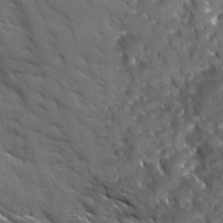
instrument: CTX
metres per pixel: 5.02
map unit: Ave
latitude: 15.8962
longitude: -131.5749
